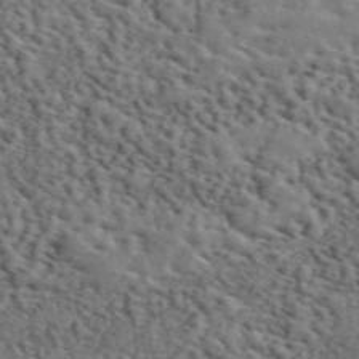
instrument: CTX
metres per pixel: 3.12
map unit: ANa
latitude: 49.8772
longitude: -81.0458
